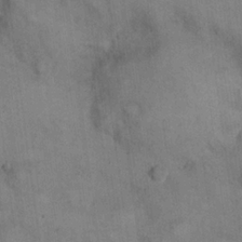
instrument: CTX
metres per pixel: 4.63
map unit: eHh
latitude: 22.1389
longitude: -61.3104
